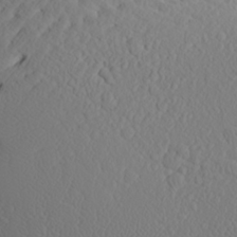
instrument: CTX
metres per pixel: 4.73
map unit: Aa
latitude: 23.3293
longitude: -146.0822
